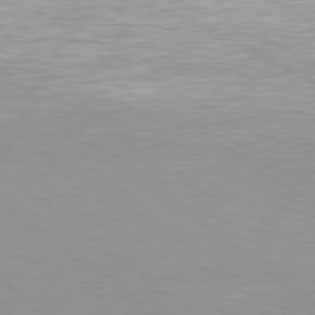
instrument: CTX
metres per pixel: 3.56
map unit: Hpe
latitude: 79.5938
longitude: -128.2522
